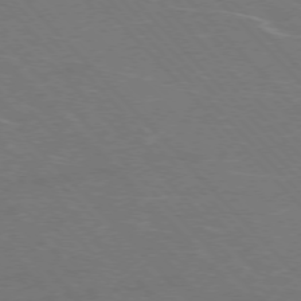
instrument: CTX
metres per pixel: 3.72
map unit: Hpe
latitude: -76.8219
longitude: -12.4034
